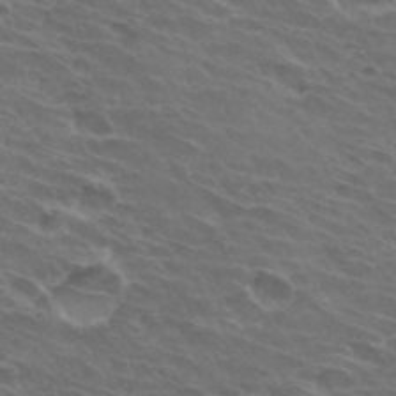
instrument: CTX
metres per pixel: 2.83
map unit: Hto
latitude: 32.4034
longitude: -43.7828
